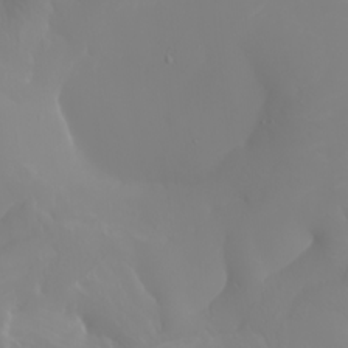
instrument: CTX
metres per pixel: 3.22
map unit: Nhu
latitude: -6.7841
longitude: -88.6302
